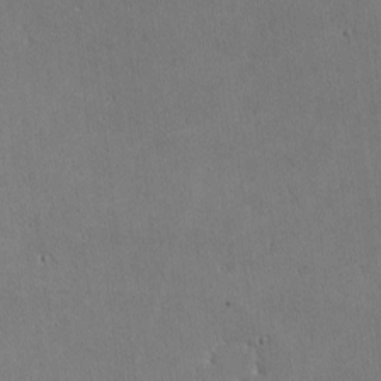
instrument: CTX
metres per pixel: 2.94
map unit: lHvf
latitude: -10.3495
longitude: -101.9717
